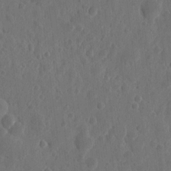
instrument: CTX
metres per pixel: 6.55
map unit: eHh
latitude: 7.3104
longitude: -73.1215
